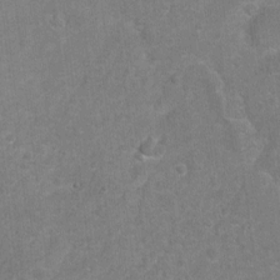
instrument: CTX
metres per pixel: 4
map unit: Ht
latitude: -5.8989
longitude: -35.9528
